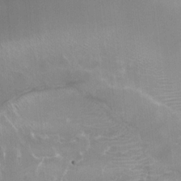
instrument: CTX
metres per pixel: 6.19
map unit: Nhu
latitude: -27.1242
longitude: -61.5938
